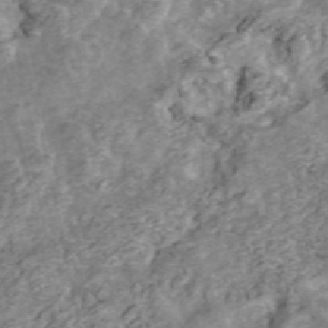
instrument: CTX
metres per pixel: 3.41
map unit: ANa
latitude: 45.4426
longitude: 25.1998
